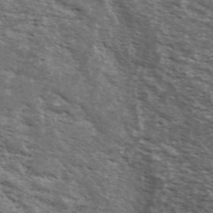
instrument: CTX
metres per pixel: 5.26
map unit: Ave
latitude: 40.7057
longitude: -109.8772
